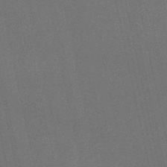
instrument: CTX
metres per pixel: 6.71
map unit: HNb
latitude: -53.0675
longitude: -42.9136
